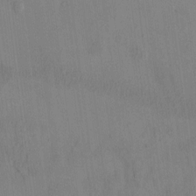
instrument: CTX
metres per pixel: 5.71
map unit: eHh
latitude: -0.4440
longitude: 17.3321
